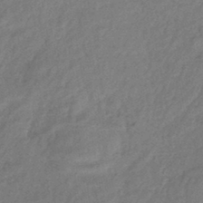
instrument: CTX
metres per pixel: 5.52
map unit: eHb
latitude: -42.1605
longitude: 83.7855
